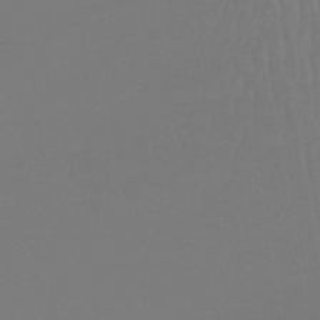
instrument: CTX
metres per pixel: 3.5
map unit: lHb
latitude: -44.6519
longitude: 74.0094
